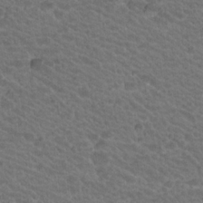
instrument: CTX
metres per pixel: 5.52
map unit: Hto
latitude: 19.3103
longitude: -32.7435
